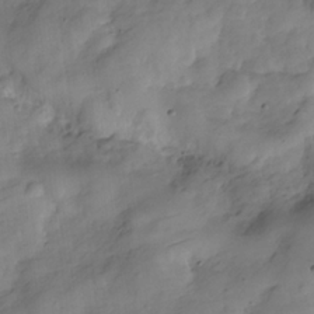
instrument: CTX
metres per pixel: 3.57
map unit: Hve
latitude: -29.4643
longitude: 93.4076
